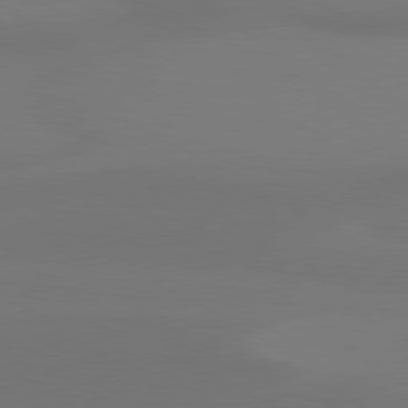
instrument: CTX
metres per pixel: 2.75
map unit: Hpe
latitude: 78.4223
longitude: -131.1026
